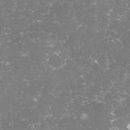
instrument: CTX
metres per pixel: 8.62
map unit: lHvf
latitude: -16.2551
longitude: -99.8583
